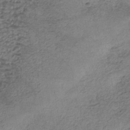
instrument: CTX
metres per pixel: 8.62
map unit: eHh
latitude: -42.4628
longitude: 120.0661
